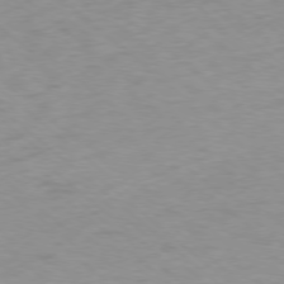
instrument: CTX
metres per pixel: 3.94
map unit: Ap
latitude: -77.3888
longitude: -76.8758
